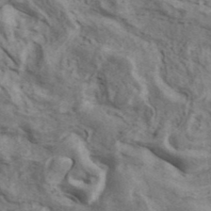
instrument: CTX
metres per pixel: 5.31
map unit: ANa
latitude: 41.5560
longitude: 16.4062
